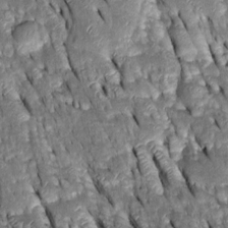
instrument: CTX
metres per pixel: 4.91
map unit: Htu
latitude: -0.7275
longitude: 148.9542
